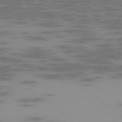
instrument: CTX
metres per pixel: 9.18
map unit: Ap
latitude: -79.2376
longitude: -70.3089
